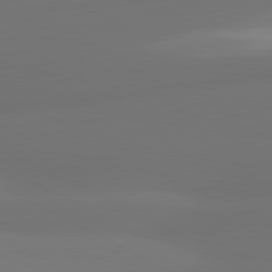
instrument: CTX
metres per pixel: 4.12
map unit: lApd
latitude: 80.8758
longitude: -164.2334
